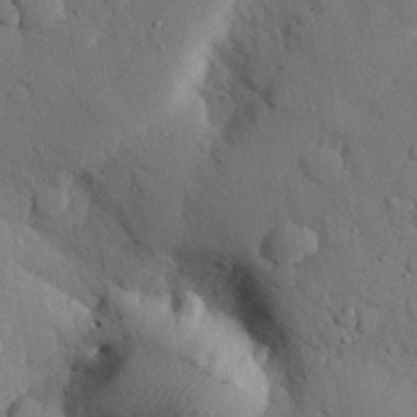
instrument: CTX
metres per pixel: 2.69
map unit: eHh
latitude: 27.7450
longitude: -78.8758
